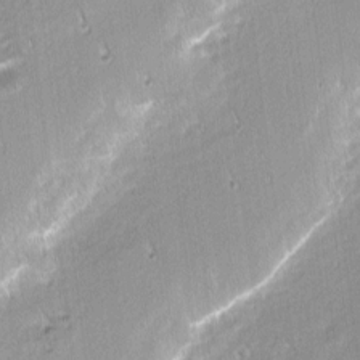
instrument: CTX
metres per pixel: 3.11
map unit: Nhu
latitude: 1.7638
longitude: -78.1956
